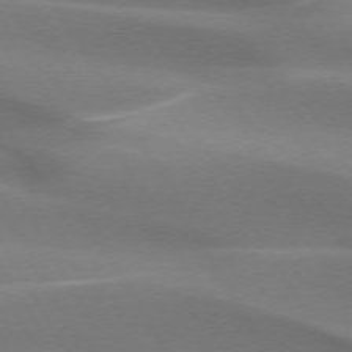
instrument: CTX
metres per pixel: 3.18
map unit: lApd
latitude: 73.5938
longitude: -49.7072
